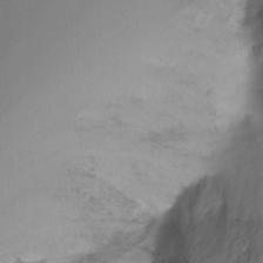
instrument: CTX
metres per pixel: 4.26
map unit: Nhu
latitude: -7.1998
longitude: -50.1955
